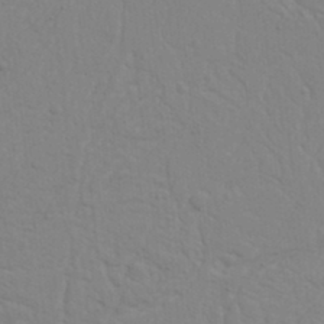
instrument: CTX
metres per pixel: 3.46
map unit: Nhu
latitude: 20.2145
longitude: -73.1593
